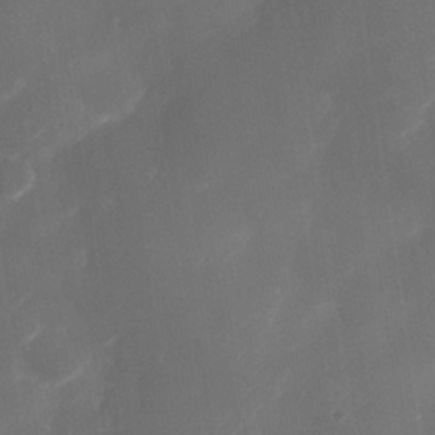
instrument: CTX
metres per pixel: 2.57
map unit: Nhe
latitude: -34.1228
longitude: -144.7624
